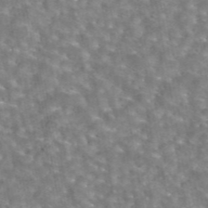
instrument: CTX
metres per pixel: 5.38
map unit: eAb
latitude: 44.7624
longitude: 107.0676
